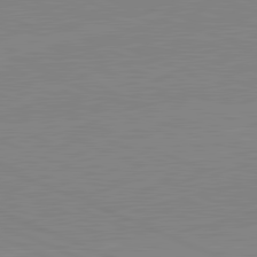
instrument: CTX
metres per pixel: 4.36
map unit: lApd
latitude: 81.8016
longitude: -156.2144
